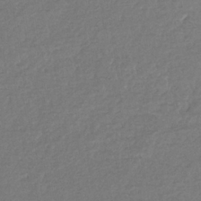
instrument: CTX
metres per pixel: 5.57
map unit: eHb
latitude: -34.6707
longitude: 76.8975
